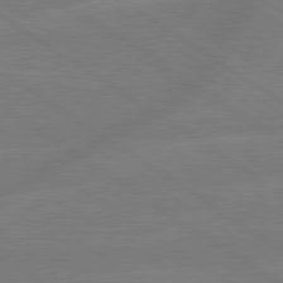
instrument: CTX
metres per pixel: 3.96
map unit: lApd
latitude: 79.3104
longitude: -143.0081
